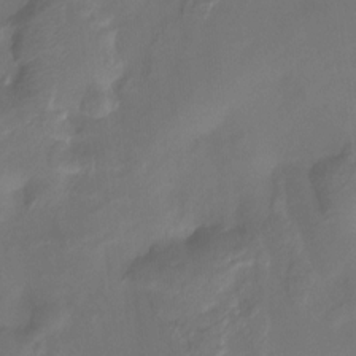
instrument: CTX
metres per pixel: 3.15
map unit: Htu
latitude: -14.2740
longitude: -45.4426
